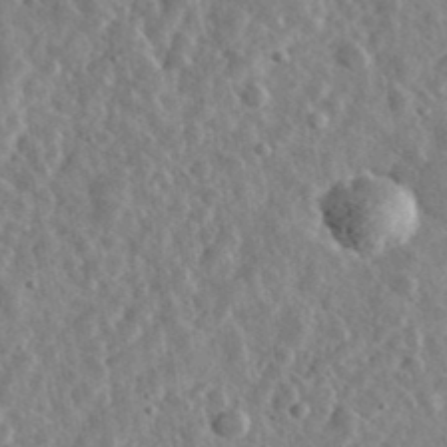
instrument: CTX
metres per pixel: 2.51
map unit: lHvf
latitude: 36.8758
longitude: -89.3482
